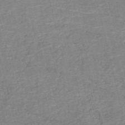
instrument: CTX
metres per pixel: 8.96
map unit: HNb
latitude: -54.4251
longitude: -46.5168
